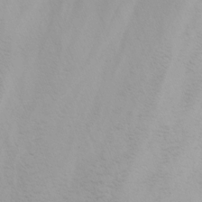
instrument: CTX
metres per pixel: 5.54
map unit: Nhu
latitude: -3.1053
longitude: -72.6113
